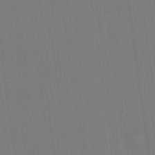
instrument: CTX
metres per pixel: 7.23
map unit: lHvf
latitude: 22.3278
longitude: 142.2739
